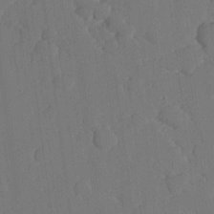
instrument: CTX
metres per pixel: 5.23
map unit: lHvf
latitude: 18.4979
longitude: -112.7246
